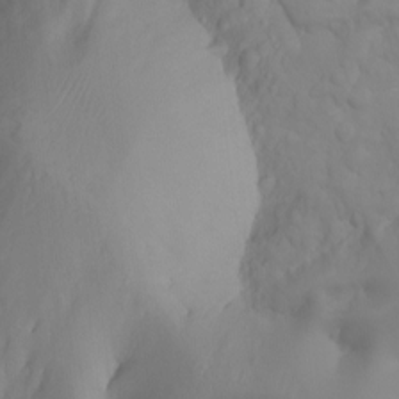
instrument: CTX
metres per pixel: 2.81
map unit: Nhu
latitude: -4.5573
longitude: -86.9514
